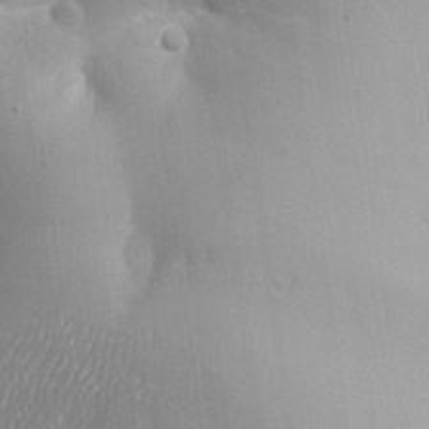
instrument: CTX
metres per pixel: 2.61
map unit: Aa
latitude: 27.3860
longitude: -129.1592
